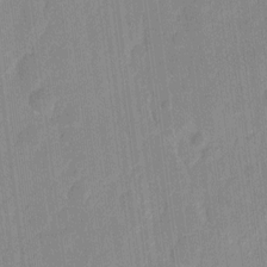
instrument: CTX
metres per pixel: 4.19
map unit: eHh
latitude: 9.8583
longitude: -66.8569
